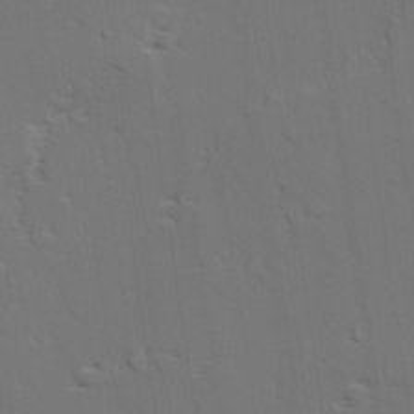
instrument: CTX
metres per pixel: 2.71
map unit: lAvf
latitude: 27.9906
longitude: -109.5938
